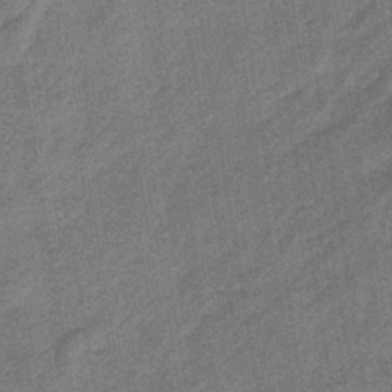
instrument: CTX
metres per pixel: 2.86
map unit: lHb
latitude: -39.5966
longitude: 74.4629
